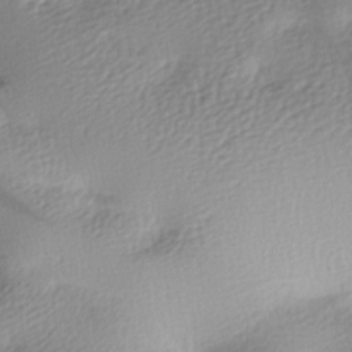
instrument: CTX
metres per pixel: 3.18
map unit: lAa
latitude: -9.0108
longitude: -127.2348
